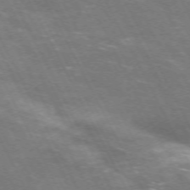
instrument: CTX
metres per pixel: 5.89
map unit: Hpe
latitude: -71.4077
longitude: 8.6518
